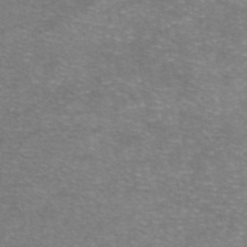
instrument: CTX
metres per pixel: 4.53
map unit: eAb
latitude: 46.6869
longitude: 102.0661
